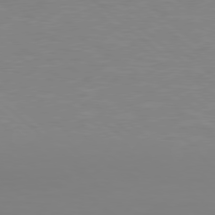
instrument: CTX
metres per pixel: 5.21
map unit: Hpe
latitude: 77.9528
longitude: -141.0647
